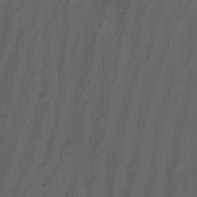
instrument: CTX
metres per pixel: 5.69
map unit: Nhu
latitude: -15.2376
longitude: -58.1011
